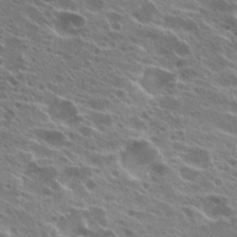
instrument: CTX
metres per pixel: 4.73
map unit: Hto
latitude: 24.7435
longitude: -39.9150
